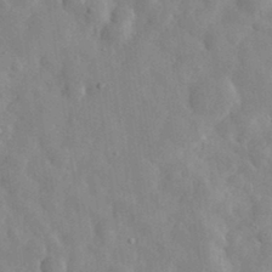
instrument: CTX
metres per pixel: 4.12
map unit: eHh
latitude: 31.8962
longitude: -72.6302
